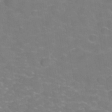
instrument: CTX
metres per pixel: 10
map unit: Hve
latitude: -30.7274
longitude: 95.1809
